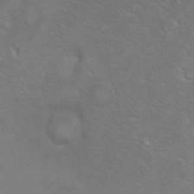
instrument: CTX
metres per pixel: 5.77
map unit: Ht
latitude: 5.6694
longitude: -29.4993
